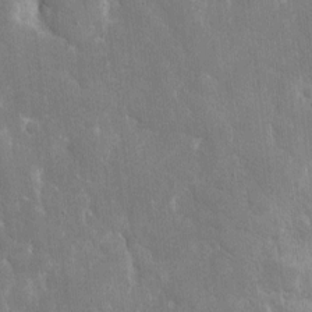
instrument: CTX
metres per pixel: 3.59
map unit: eHh
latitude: 6.0633
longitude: -69.8017
